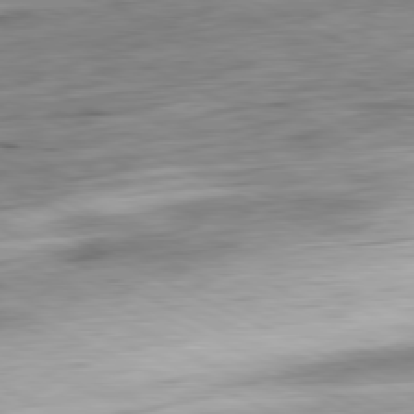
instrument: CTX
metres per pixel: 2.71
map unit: Ap
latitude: -81.0298
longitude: -72.2145
